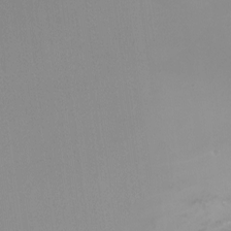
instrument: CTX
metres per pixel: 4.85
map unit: Nhu
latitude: -8.1984
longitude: -79.9150
